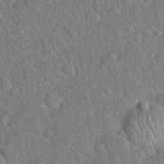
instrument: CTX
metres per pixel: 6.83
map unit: Hto
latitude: 19.0836
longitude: -52.6113
